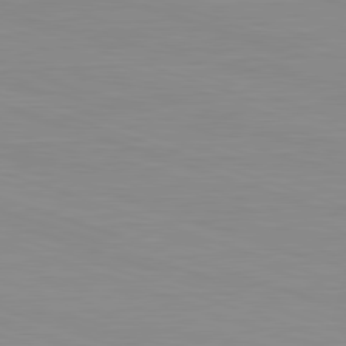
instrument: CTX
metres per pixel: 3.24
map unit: Hpe
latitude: -82.7652
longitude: 12.2929
